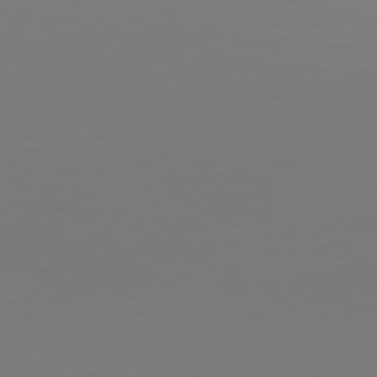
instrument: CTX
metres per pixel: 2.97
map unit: Hpe
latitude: 76.8002
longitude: -131.4805
